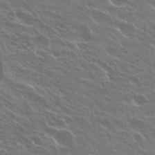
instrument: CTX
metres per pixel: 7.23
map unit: Hto
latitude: 27.6505
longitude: -41.3481
